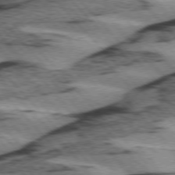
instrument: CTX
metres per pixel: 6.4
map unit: lApd
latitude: 75.2726
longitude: -78.5357
